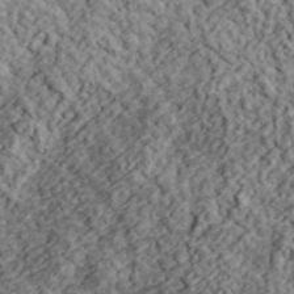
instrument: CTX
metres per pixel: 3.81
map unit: lHvf
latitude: 39.5938
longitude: -87.9906
